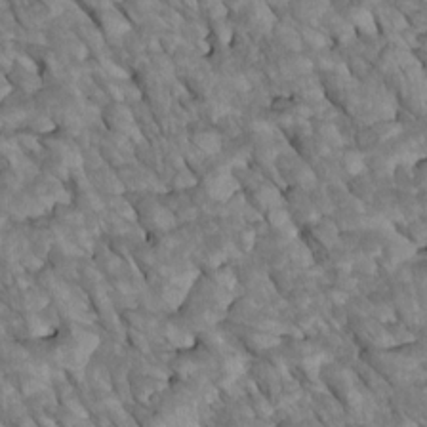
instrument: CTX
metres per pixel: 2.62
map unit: Htu
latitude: 1.8583
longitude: 144.4440
